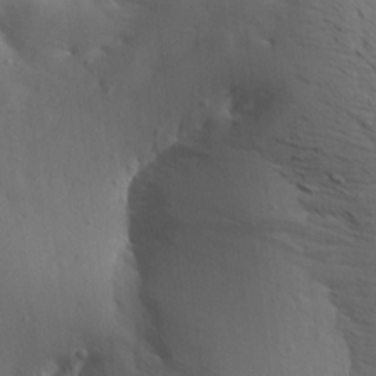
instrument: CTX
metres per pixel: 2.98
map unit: Aa
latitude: 13.1214
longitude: -143.1214
